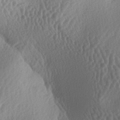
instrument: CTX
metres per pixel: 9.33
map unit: lAa
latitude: -6.0283
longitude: -128.4979
